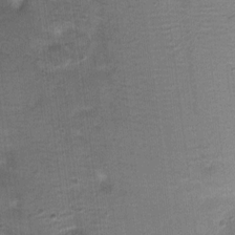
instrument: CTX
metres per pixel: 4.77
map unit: Nhu
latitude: 3.0836
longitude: -17.5749
